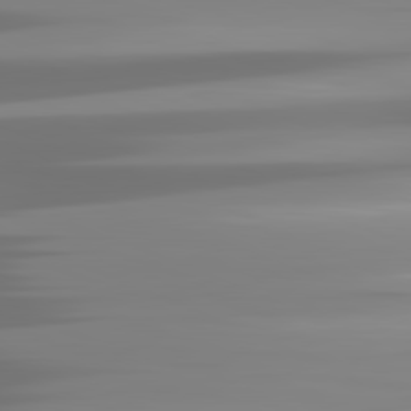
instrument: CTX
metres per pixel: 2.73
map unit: lApd
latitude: 81.6883
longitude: -138.8002
